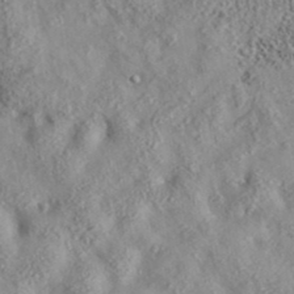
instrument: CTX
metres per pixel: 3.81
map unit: eAb
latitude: 35.7260
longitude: 107.5210
